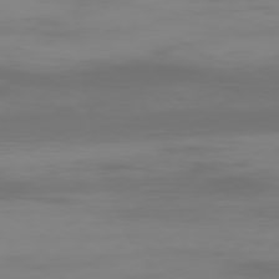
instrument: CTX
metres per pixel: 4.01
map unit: Ap
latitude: -79.0297
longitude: -95.5182
